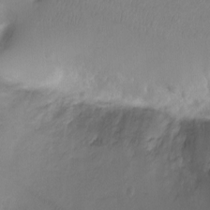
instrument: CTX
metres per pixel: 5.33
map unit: Ht
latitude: -3.1998
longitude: -29.0269
